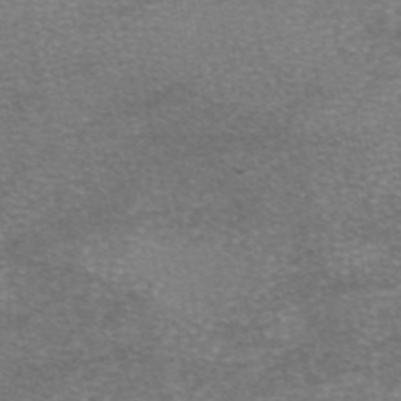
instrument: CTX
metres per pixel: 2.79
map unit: eAb
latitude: 46.3090
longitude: 104.3495
